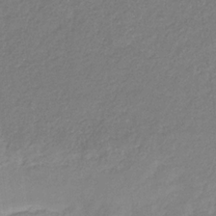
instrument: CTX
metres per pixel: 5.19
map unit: eHb
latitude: -30.8786
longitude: 66.7841
